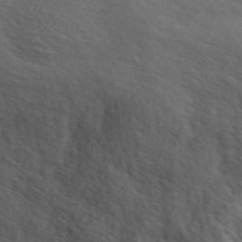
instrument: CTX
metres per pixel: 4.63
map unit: ANa
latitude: 46.1767
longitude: 49.2943
